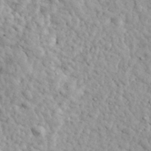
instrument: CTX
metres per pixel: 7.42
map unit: lHvf
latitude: 35.1781
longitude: -86.3278
